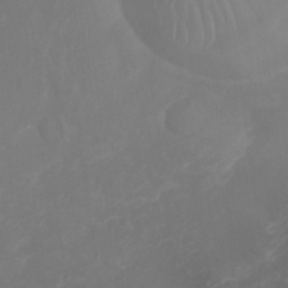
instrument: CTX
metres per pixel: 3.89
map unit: Nhu
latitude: 27.2159
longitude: -64.6679
